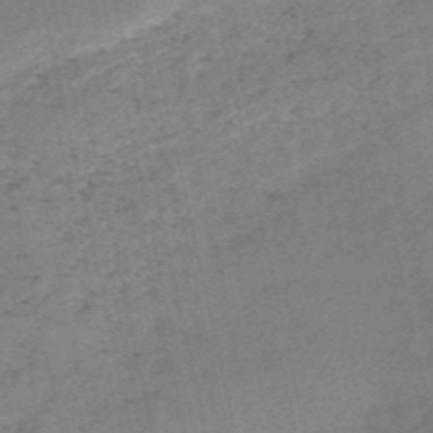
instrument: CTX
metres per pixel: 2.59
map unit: HNb
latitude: -55.0298
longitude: -42.6113
